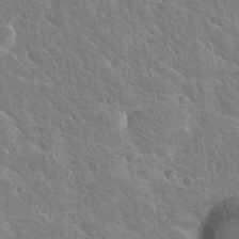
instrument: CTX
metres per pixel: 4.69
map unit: Hto
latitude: 27.5749
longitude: -38.4601
